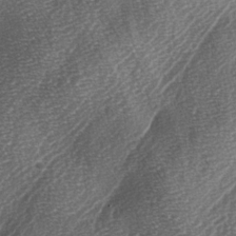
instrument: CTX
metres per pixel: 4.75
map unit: lAa
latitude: -3.7288
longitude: -128.9891
